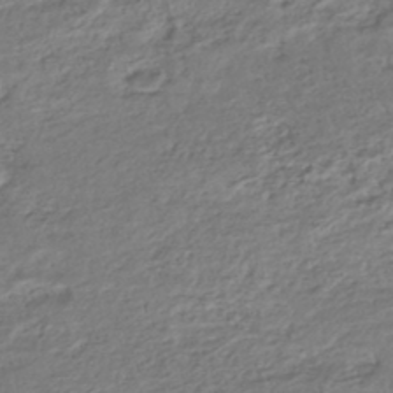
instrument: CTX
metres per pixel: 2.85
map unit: HNhu
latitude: -45.8611
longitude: 101.5588
